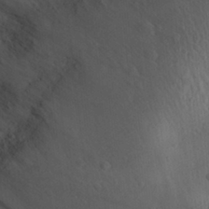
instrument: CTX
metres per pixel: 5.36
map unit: Aa
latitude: 30.9325
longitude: -144.3656
